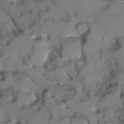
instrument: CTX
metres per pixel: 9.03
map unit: Ave
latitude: 9.0270
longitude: -103.1214
